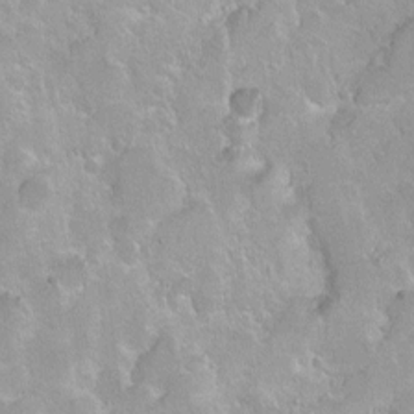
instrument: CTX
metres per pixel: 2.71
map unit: Hto
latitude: 2.2900
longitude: -32.4790
